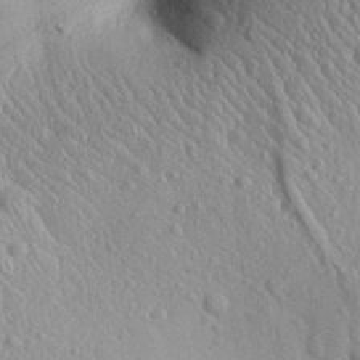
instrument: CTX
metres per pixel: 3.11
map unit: Aa
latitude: 29.9339
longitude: -137.5938
